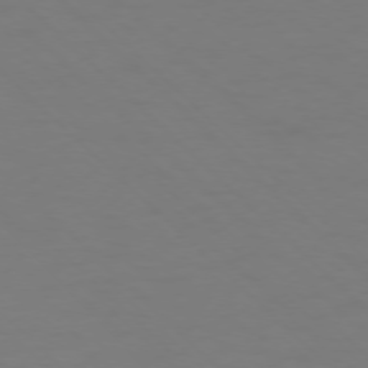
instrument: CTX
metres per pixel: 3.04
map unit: Ap
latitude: -76.1417
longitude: -79.9717
